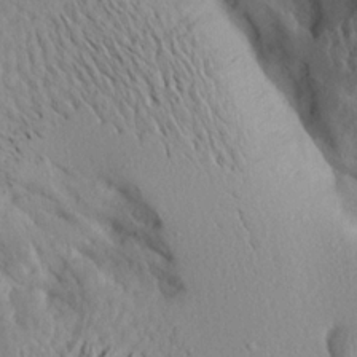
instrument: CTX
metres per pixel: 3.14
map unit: Aa
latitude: 19.9528
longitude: -145.5182
